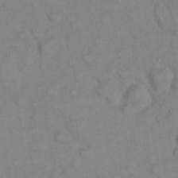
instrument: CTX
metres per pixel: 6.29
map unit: eHh
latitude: 22.0255
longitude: -61.8772
